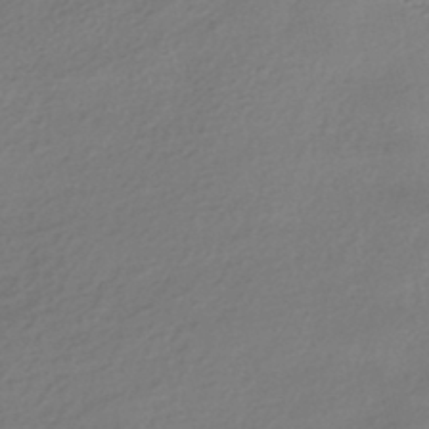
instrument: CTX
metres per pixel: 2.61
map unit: HNhu
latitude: -41.8800
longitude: 94.4629
